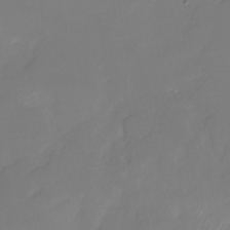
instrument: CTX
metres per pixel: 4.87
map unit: Nhu
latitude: -29.6722
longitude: -63.7828
